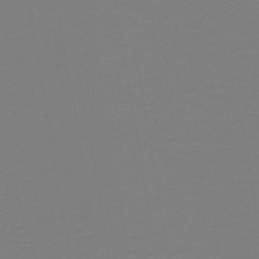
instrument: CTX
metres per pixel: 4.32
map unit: lHb
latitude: -42.2550
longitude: 52.8974
